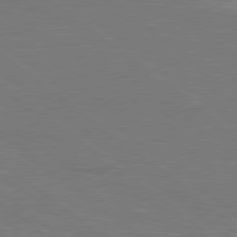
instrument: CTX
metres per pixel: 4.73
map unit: Hpe
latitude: 78.4223
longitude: -126.8191
